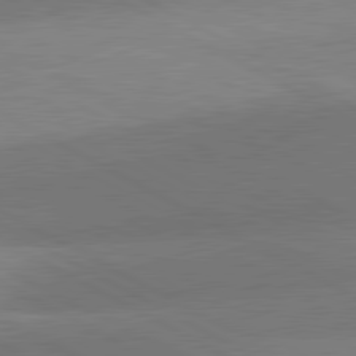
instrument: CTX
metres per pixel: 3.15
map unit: lApd
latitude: 80.9703
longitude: 125.3887
